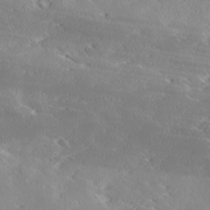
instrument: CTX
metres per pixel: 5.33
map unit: Ave
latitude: 17.9150
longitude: -137.5371
